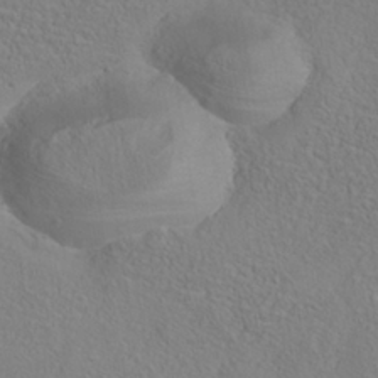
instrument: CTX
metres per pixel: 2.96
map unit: Nhe
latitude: -38.5196
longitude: 139.1809
